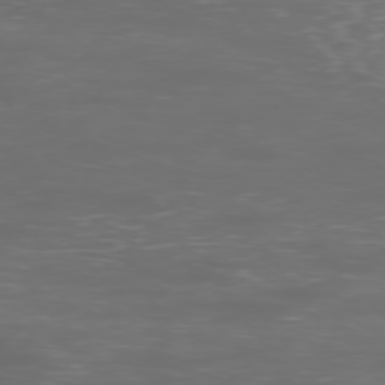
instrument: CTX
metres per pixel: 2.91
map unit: Ap
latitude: -77.0864
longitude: -61.7449
